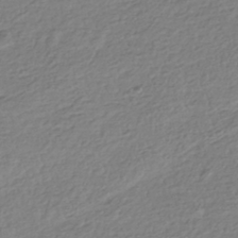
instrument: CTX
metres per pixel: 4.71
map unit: HNhu
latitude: -42.1605
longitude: 98.8975
